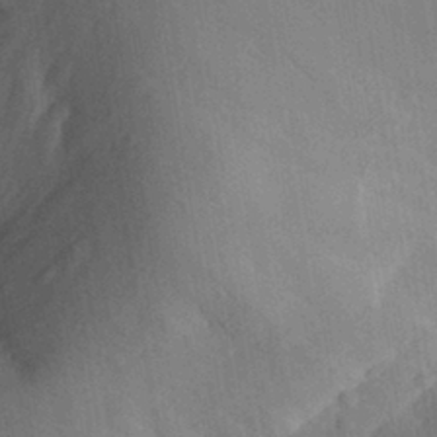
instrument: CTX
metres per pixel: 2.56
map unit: Aa
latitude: 29.9528
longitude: -144.4223
